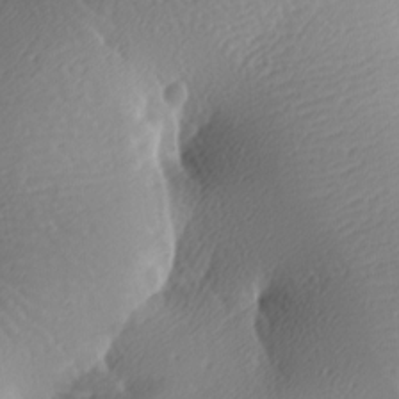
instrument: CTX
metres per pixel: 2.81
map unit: lAa
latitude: -9.8044
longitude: -125.4615
